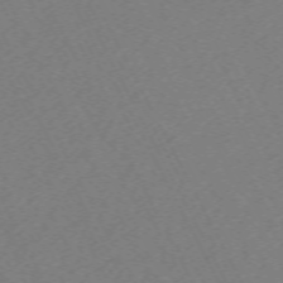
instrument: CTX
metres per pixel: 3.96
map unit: Hpe
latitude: -70.6896
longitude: 16.6330
